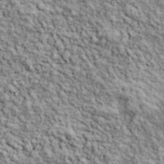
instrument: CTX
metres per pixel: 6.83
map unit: lHvf
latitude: 38.6490
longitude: -90.4979
